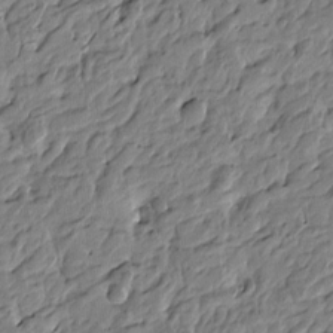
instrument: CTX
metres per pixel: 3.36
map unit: Htu
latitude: -4.4440
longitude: 179.5021
